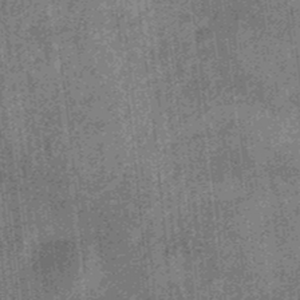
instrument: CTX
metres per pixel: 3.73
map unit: eHb
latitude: -34.7085
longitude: 78.8408
